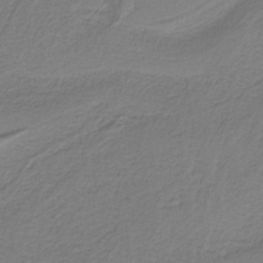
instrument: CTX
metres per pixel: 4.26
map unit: HNb
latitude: -38.3495
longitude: 53.4265
